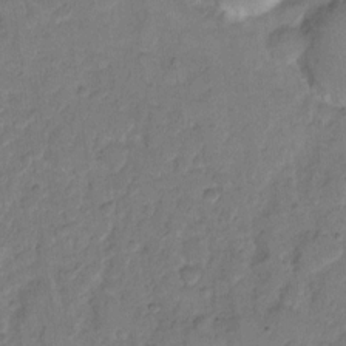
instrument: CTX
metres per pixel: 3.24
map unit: eHh
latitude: 9.7828
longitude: -64.2522
